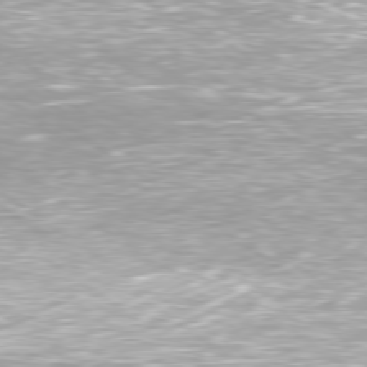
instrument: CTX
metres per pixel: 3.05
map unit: Ap
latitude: -79.4454
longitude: -66.4412
